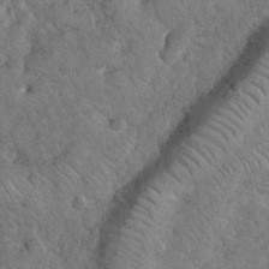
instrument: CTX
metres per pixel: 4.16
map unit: eHh
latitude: 34.0822
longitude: -65.9906
